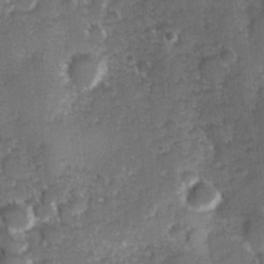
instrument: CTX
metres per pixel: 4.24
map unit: Hve
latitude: 24.4223
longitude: 146.7274
